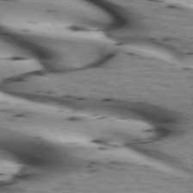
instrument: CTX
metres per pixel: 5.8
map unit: lApd
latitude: 72.7625
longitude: -52.8569
